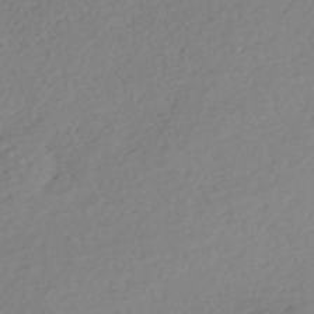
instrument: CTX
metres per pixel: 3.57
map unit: Nhe
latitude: -46.7841
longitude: -172.4789
